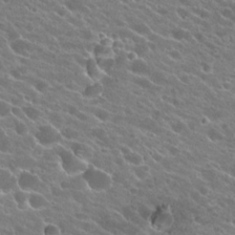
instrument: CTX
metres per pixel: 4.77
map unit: Hto
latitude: 23.8583
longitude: -37.8206
